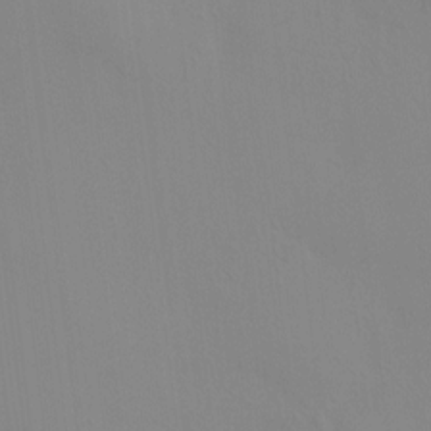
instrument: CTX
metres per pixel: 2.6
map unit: HNhu
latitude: 7.3860
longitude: 12.5007
